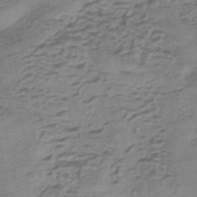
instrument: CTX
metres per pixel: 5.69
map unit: eHh
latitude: -42.7841
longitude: 120.0283
